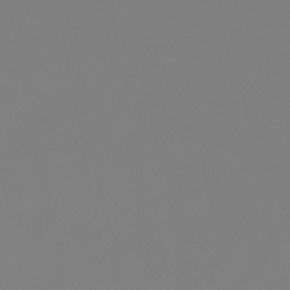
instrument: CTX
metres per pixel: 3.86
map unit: lHb
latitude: -48.4818
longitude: 69.3509
